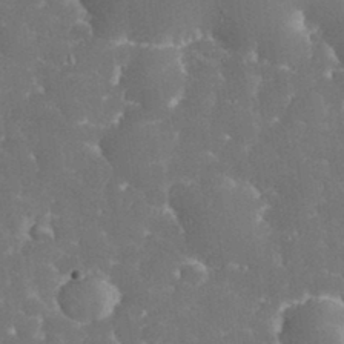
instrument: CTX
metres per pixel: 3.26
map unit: eHh
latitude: 33.8961
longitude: -63.6694
